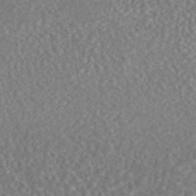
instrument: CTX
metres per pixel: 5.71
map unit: eAb
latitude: 44.6112
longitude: 124.4062
